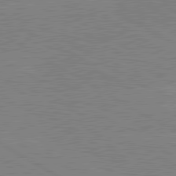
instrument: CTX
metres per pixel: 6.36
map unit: lApd
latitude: 80.4979
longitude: -126.0633
